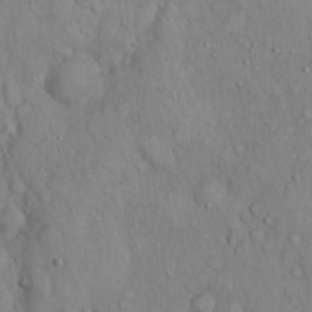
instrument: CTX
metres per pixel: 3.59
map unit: Hto
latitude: 18.4790
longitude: -60.4412
